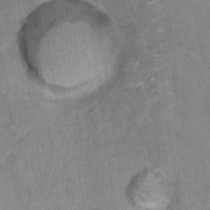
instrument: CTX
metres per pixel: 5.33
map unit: Hto
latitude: 17.3293
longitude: -36.4979
